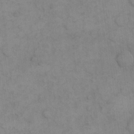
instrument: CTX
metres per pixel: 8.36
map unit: eHh
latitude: 15.2915
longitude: -66.7813
